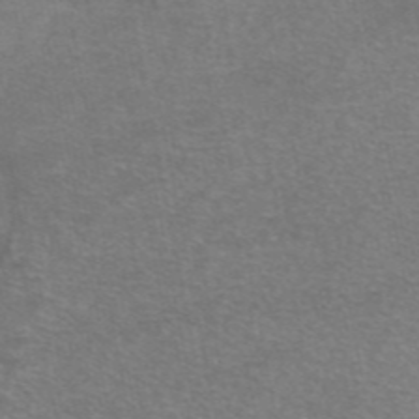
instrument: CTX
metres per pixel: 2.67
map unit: eAb
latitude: 46.5168
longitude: 102.1606
